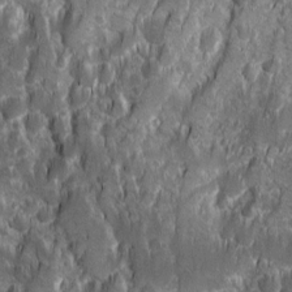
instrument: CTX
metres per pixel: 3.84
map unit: Ave
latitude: 9.8772
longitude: -104.8758
